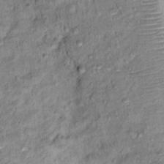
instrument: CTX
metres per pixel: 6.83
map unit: Ht
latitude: 10.9136
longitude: -37.9906
